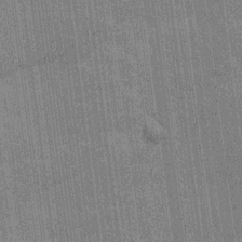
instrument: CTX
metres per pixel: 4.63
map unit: Ave
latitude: 15.9906
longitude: -138.4979
